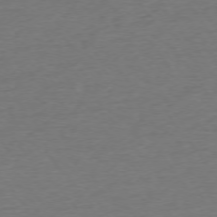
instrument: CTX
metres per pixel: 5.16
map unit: Ap
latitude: -74.9920
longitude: -89.4427
